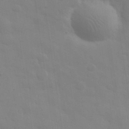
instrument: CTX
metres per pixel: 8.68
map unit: eHh
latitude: 31.1026
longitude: -70.1956
